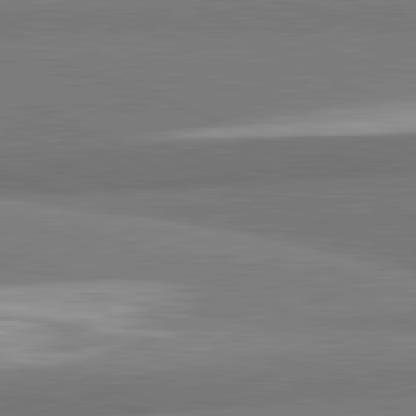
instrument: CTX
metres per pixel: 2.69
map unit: lApd
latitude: 82.1577
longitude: 160.3873
